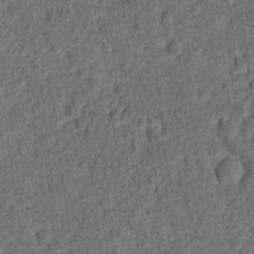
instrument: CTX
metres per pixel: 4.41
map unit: Ht
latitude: 9.2915
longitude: -38.7057
